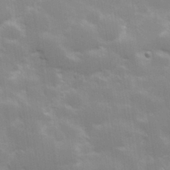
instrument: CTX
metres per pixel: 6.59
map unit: Hve
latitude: 31.0459
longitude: 149.7100
